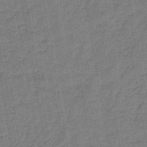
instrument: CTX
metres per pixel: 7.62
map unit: lHb
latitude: -42.9541
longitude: 63.1620
